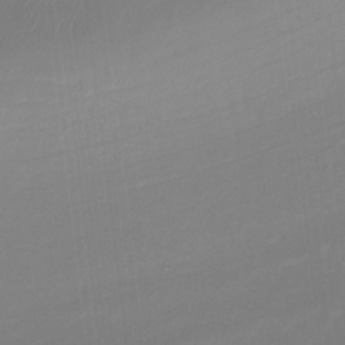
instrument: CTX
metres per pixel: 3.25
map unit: Htu
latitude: -12.7841
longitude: -46.5546
